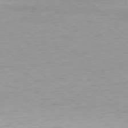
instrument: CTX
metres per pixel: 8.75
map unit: Hpe
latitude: -79.0675
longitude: 9.8611
